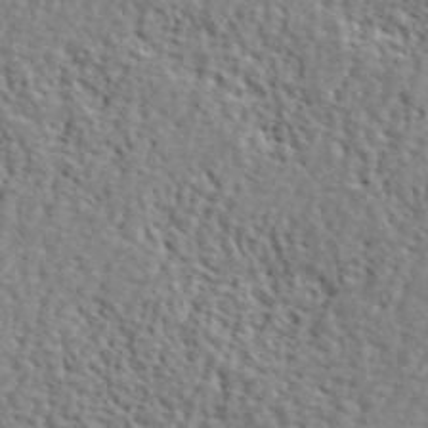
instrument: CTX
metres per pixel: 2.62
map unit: lHvf
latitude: 42.1389
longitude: -87.2726
